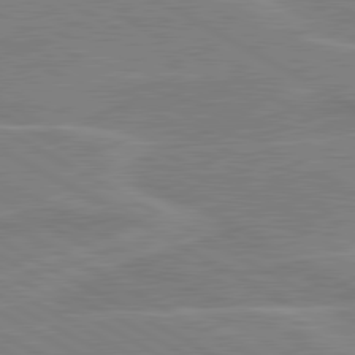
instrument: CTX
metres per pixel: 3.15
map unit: lApd
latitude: 80.7624
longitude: 122.3307
